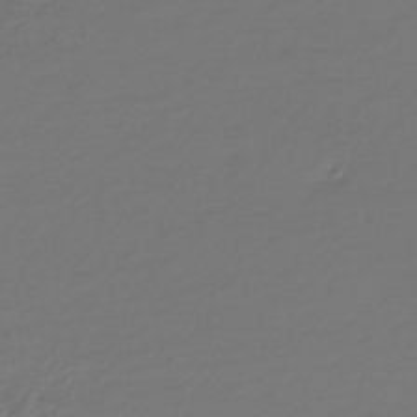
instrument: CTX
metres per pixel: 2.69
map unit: HNhu
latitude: -45.0675
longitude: 96.4062
